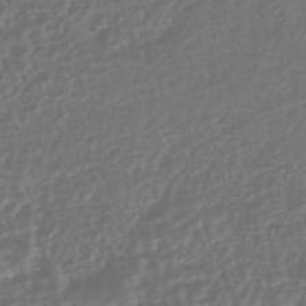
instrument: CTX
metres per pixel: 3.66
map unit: HNhu
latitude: -45.4454
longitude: 106.6897
